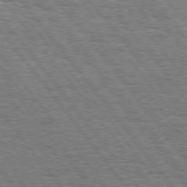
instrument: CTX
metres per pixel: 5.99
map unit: Hpe
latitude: 74.5168
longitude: -138.8947
